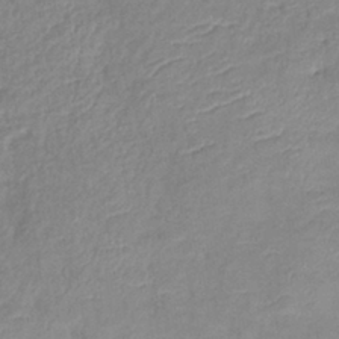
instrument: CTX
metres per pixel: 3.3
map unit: eHb
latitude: -37.9367
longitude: 75.5022
